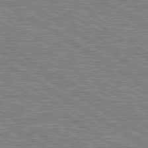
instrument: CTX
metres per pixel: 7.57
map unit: lApd
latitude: 80.1200
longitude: 172.1795
